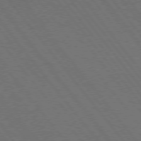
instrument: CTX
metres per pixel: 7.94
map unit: Hpe
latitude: 75.5182
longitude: -137.7828
